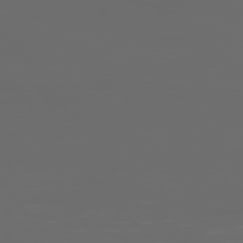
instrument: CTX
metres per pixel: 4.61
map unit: Ap
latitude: -76.2173
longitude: -74.5168
